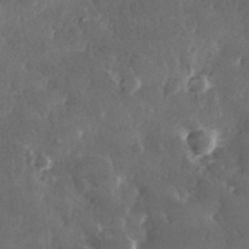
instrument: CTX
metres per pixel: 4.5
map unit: lHvf
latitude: 31.8206
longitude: -91.8016
